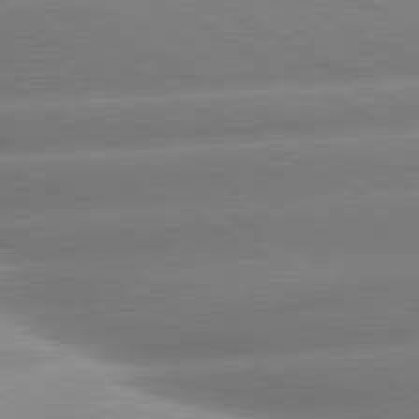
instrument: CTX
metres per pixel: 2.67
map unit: lApd
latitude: 80.4979
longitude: -157.9717
